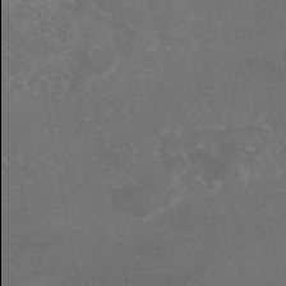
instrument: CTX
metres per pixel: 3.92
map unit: eAb
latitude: 46.7058
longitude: 114.0094
